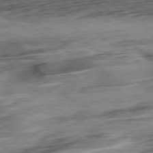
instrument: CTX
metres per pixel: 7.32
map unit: Hpe
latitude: -79.0108
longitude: -18.0822
